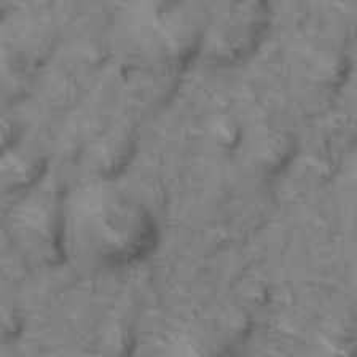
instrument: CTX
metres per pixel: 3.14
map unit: Hto
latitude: 39.2537
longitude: -44.6301
